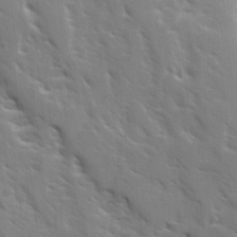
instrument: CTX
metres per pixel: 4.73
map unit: Ave
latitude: 15.7261
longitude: -130.4979
